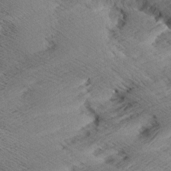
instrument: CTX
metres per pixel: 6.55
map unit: Aa
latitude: 7.6127
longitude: -140.4412
